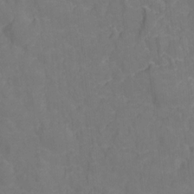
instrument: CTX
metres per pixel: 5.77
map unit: Hto
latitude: -1.6533
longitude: -34.7624
